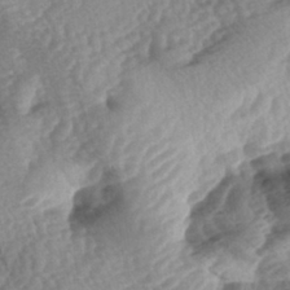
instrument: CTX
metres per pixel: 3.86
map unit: lAa
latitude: -4.2739
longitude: -127.0270
